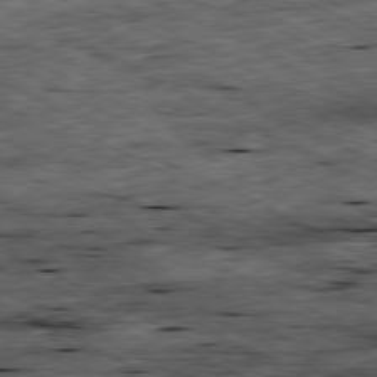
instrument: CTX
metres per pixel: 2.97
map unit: Ap
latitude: -80.8408
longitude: -88.4790
